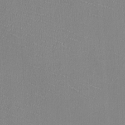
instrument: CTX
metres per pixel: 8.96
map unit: HNhu
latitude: -1.7100
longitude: -1.4615
